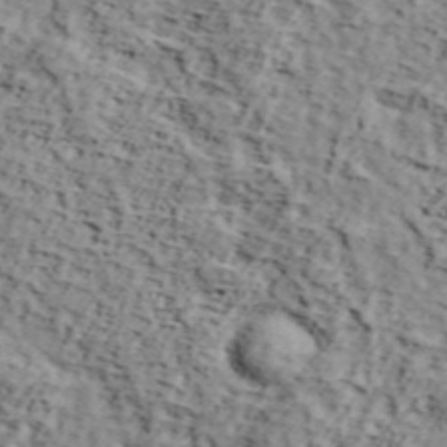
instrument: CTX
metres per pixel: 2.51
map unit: lHvf
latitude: 37.5182
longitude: -86.8191
